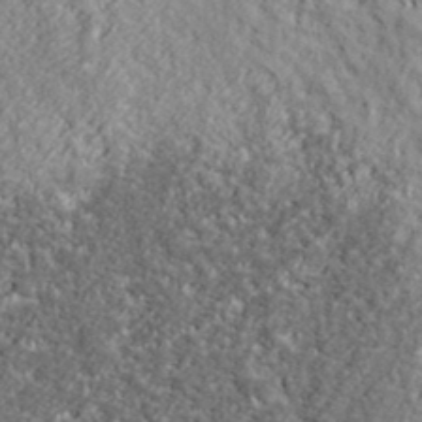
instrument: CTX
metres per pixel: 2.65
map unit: lHvf
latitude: 38.0255
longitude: -87.8205
